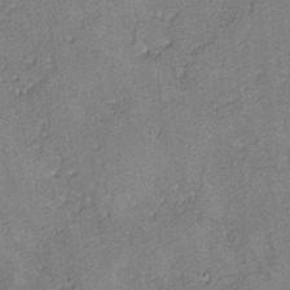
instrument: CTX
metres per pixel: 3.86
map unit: lHvf
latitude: -13.1242
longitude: -103.7072
